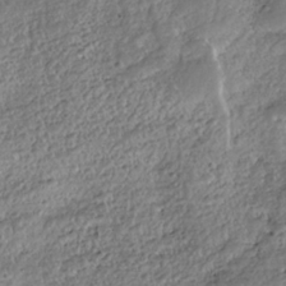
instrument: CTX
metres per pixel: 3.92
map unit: HNhu
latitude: -36.1227
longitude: 33.4644
